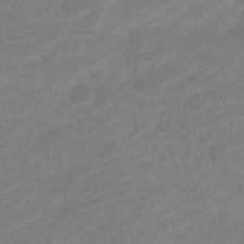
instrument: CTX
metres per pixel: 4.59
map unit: Nve
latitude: -18.4251
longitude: 107.5777
